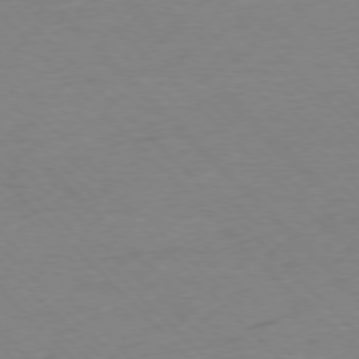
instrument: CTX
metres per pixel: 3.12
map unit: Ap
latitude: -77.2754
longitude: -85.7072
